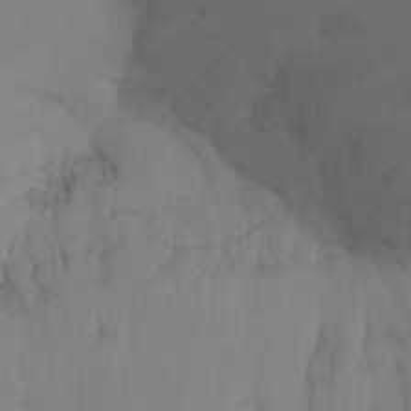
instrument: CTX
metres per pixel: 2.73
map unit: Ht
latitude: -8.8030
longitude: -33.0081
